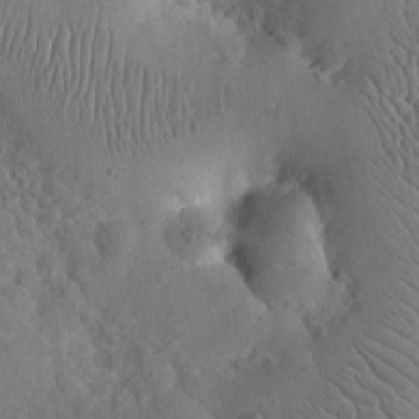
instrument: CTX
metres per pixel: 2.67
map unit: eHh
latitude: 24.4790
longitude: -66.9135
